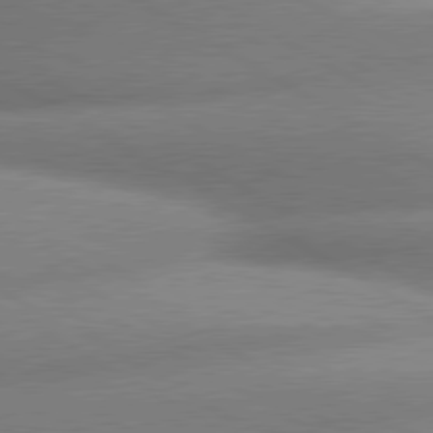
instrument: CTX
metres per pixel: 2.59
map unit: lApd
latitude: 80.2333
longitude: -163.2159
